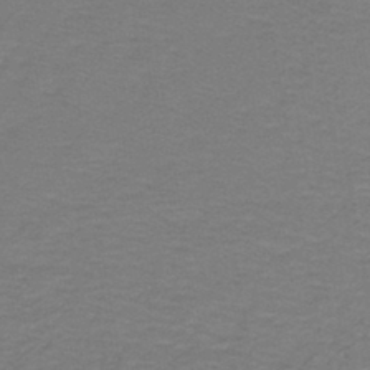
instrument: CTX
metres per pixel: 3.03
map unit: lHb
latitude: -42.2928
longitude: 53.8800
